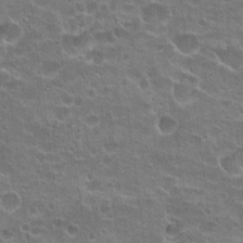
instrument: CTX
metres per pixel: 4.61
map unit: Hto
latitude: 22.1956
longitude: -42.9703
